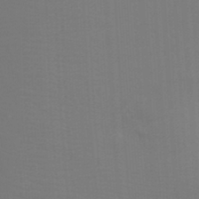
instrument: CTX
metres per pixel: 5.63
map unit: Ht
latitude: -5.5021
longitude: -26.6491
